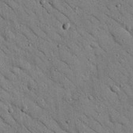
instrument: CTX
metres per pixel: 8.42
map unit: Nhu
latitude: 23.7261
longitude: -74.3278
